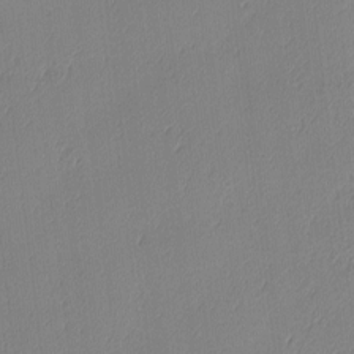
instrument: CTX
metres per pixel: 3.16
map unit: Ave
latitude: 3.9528
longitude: -113.6694
